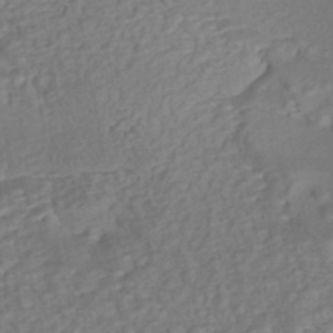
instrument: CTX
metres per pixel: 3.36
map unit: eHh
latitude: -43.3320
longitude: 120.8597
